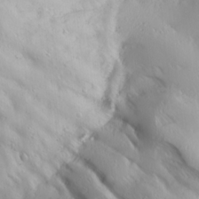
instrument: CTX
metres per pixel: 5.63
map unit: Ave
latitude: 22.5357
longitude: -136.8947
